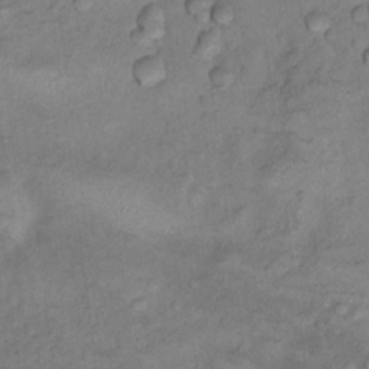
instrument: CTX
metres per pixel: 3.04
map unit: Nhu
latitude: 10.5546
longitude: -26.6680
